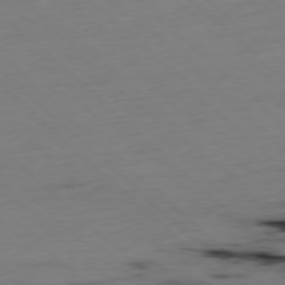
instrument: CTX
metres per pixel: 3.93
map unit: Hpe
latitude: -77.9745
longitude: 13.5399
